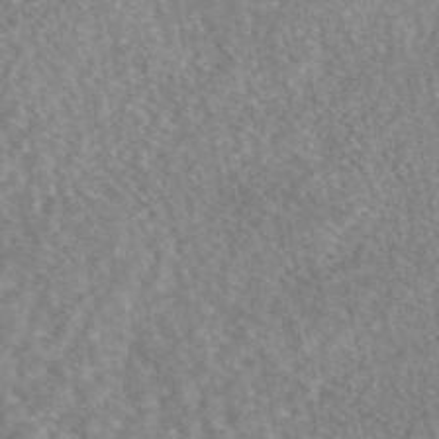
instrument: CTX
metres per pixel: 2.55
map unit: eAb
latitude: 45.3670
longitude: 107.1809
